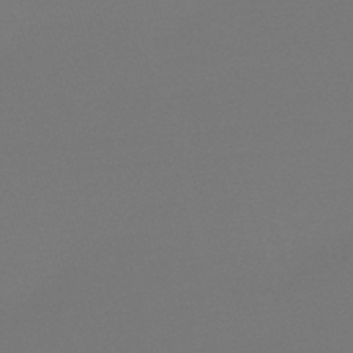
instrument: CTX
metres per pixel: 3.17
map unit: eHb
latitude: -50.6140
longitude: 68.9730
